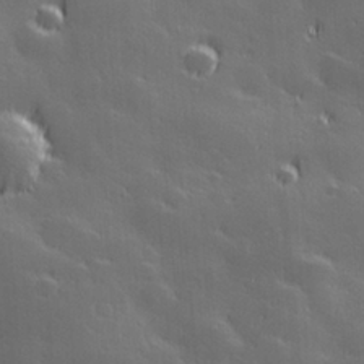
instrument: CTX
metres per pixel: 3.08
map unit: Hve
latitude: 27.9339
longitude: 144.6519
